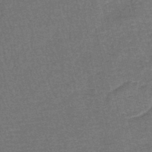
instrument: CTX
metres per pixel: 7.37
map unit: lHb
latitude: -43.8800
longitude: 55.9556
